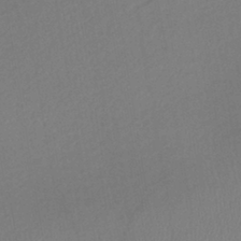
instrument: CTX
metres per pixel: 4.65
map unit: lHb
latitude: -40.1417
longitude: 72.9164
